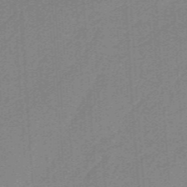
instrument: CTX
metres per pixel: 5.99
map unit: HNb
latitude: -38.1606
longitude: 53.9745
